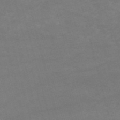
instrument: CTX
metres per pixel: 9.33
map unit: HNb
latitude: -55.2376
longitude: -40.4601
